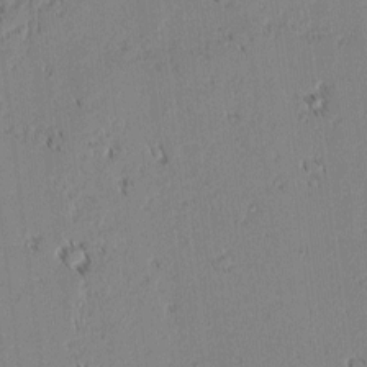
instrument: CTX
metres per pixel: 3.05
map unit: lAvf
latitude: 1.8016
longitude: -106.9703
